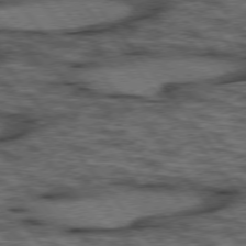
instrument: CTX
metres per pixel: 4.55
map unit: lApd
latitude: 75.9339
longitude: -48.3845
